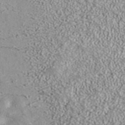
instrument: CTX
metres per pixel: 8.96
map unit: ANa
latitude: 37.3482
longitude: 18.3873
